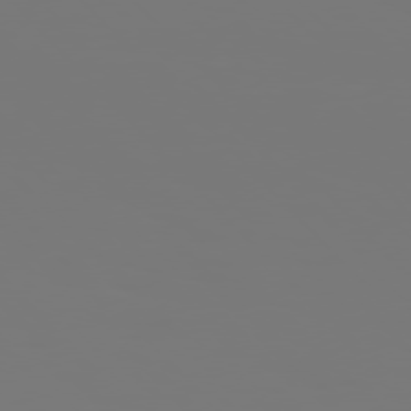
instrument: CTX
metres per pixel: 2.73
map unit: Hpe
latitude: 76.5545
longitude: -136.4790
